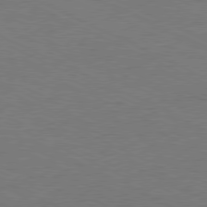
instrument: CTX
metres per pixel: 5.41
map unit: Ap
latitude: -81.2187
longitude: -85.4427
